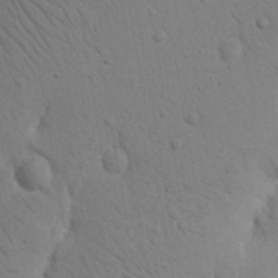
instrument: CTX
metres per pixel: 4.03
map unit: Nhu
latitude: 16.1200
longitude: -75.7072
